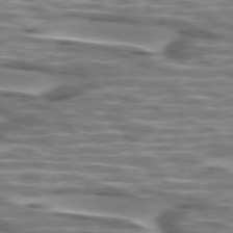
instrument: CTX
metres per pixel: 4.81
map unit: lApd
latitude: 74.6302
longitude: -57.3292
